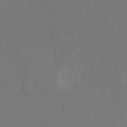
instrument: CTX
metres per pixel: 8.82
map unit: Hto
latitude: -10.6896
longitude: -38.1767
